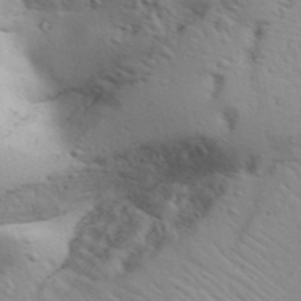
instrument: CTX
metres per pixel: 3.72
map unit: Aa
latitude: 29.4804
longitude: -146.2334
